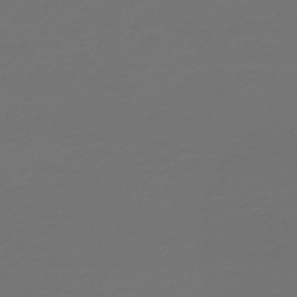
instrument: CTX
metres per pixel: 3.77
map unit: HNb
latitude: -47.7477
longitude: 56.7463
